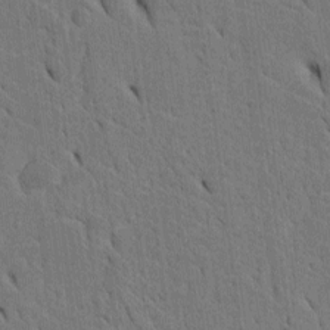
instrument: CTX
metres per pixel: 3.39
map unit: Htu
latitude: -3.6343
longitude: 152.2361
